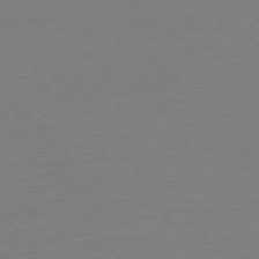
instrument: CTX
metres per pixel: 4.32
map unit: Ap
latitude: -76.2173
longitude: -92.7624
